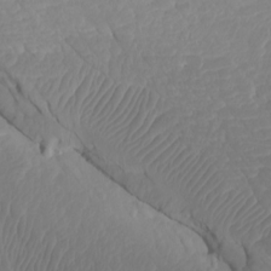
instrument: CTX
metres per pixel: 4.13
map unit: Htu
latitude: -7.4265
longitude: -67.4426
